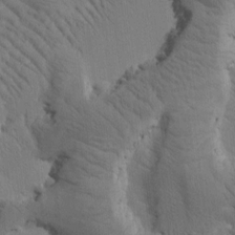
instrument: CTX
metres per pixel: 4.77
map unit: Htu
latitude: -0.9731
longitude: 172.2550
